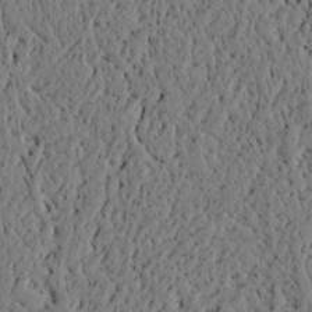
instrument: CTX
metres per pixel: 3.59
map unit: lAvf
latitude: 4.9892
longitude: 165.9367
